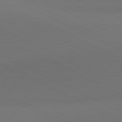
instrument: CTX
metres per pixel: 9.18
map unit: lApd
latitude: 81.0080
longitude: 138.0094
